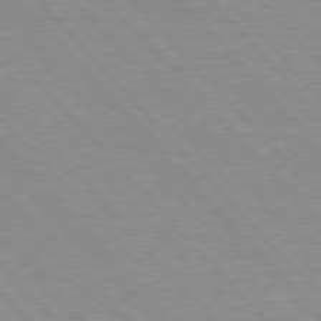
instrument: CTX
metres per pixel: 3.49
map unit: Hpe
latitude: 76.2144
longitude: -126.5357
